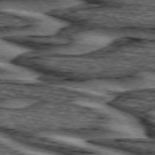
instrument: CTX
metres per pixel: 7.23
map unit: lApd
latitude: 74.4223
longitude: -72.7625
